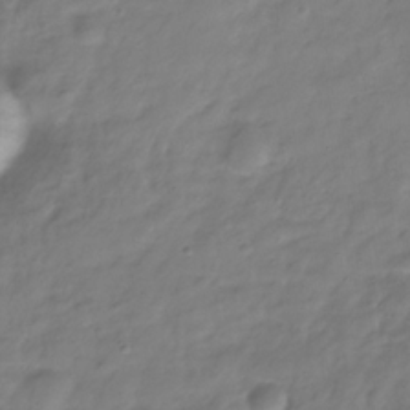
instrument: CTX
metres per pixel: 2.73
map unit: Hve
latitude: -32.3873
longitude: 91.3321
